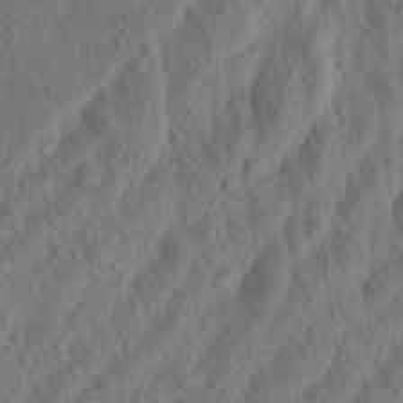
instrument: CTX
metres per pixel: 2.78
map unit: Aa
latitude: 23.3671
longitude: -143.2348
